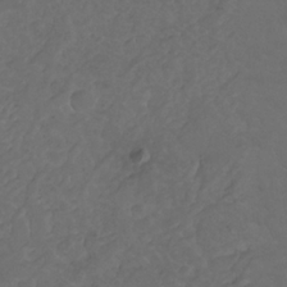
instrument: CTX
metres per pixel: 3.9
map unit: Nhu
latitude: 22.6679
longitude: -65.6505
